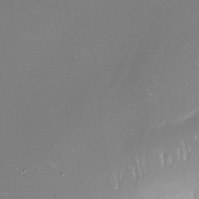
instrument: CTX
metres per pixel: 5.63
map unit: Nhu
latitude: -28.4440
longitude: -78.8758
